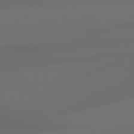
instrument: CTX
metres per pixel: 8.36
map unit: Hpe
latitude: 78.7247
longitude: -134.9136
